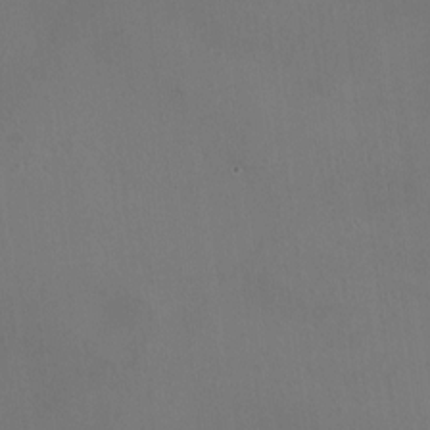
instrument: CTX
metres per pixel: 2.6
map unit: HNhu
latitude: 5.7827
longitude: 9.8233
